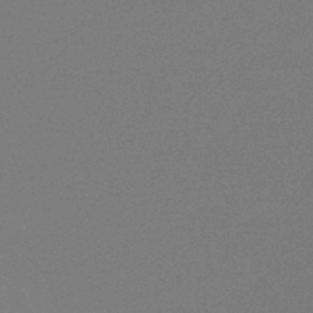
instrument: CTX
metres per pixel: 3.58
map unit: lHb
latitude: -47.1242
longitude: 73.9367
